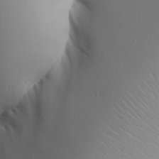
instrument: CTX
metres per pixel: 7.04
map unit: Aa
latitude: 31.8773
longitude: -142.9703
